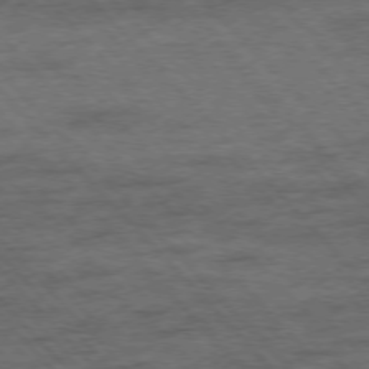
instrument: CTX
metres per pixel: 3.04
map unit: Hpe
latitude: -76.5952
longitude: -13.8772
